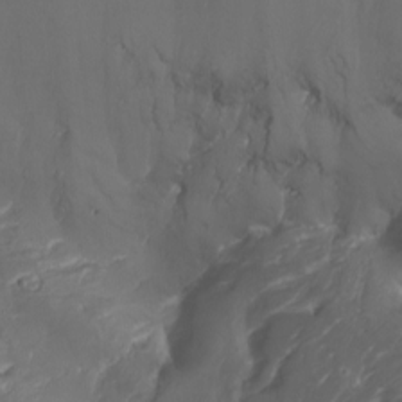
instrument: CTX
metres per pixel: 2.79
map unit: Nhu
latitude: -7.8800
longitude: -82.6112
